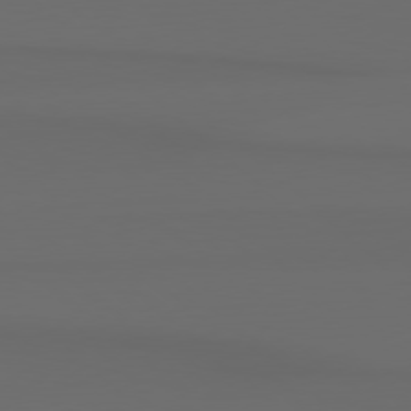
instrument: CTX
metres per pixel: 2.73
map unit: Hpe
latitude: 78.2712
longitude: -132.7246
